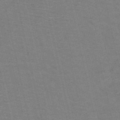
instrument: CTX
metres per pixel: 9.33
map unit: HNb
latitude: -53.5966
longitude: -45.9339
